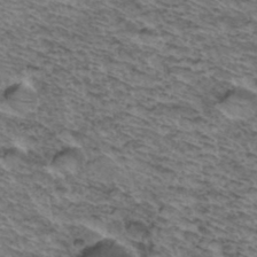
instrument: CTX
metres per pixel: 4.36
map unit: Hto
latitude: 37.3671
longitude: -46.3657
